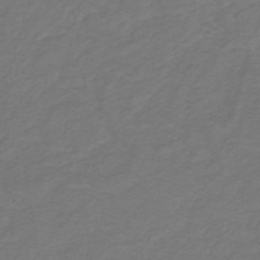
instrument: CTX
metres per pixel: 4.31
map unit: lHb
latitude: -31.0297
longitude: 65.2565
